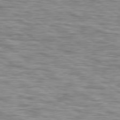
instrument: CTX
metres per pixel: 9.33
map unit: lApd
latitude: 79.5749
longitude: -49.7072
